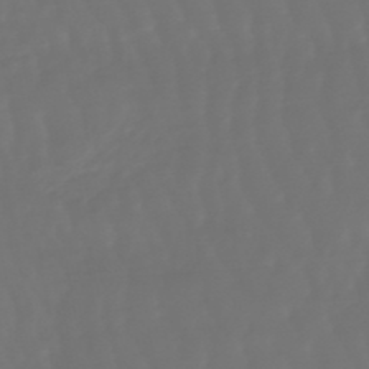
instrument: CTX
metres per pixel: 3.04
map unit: lHb
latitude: -47.6722
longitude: 79.5966
